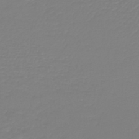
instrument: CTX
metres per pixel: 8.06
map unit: lHb
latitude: -41.7477
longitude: 60.3684
